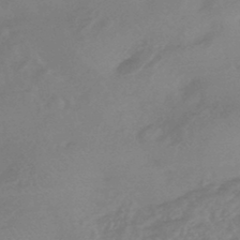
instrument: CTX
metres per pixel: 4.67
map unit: HNhu
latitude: -45.7856
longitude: 91.6911
